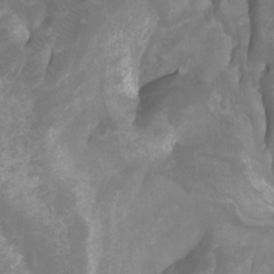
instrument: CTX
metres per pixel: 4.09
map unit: Ht
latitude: -4.2550
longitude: -62.3090
